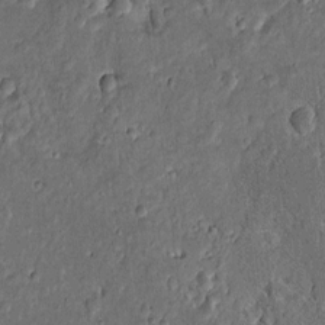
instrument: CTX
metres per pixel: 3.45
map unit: Htu
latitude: -1.5588
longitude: 149.0676
